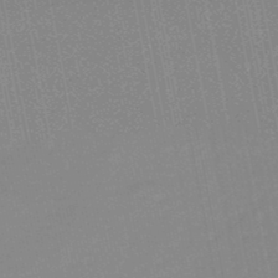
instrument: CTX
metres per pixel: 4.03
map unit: HNhu
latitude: -48.8786
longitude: 99.3132
